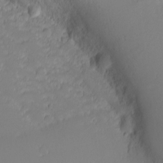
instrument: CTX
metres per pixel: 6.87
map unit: Nhu
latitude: -7.6722
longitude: -70.4601
